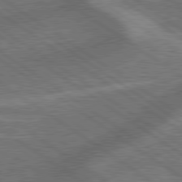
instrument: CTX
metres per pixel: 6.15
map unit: lApd
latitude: 79.5371
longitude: 173.1998
